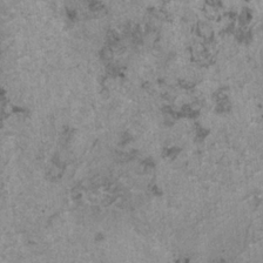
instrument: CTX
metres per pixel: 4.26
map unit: HNhu
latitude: 0.8946
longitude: 4.6329
